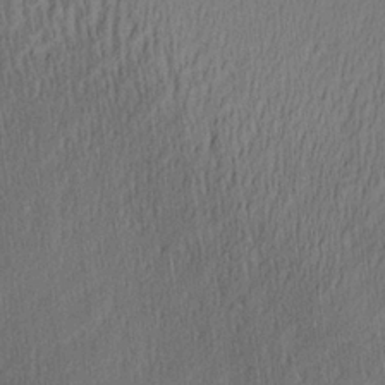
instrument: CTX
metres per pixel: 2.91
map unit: Aa
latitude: 27.8772
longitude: -137.8395
